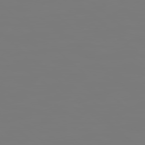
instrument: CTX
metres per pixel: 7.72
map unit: Hpe
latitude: 78.5357
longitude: 178.3684
